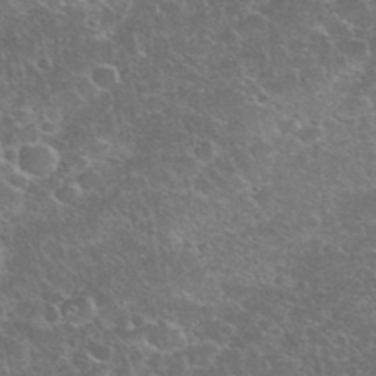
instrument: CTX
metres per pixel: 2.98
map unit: eHh
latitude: 35.4804
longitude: -65.1781
